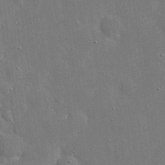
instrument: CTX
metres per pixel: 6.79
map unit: eHh
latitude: 20.2901
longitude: -67.2914
